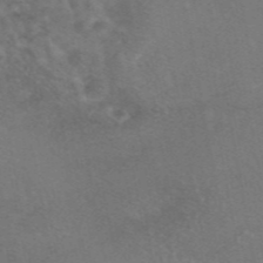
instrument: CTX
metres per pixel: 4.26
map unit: eAb
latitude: 46.3657
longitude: 115.6533
